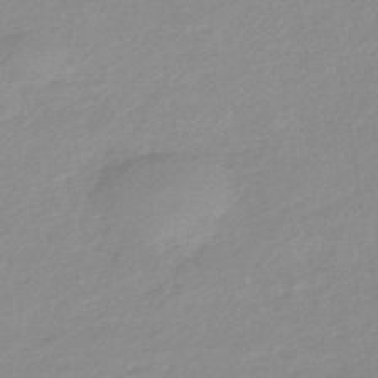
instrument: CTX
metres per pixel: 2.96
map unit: eHb
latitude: -45.2943
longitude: 89.5210
